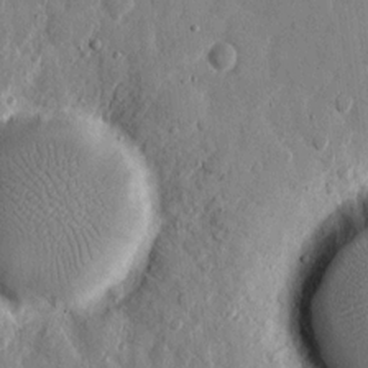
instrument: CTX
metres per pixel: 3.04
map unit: eHh
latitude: 11.1781
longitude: -67.4426
